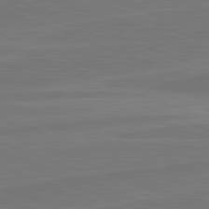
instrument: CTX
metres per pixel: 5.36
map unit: lApd
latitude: 82.1388
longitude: -175.1781
